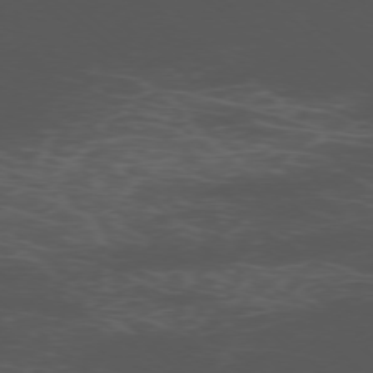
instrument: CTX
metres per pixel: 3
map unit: Ap
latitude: -76.9542
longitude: -66.7057
